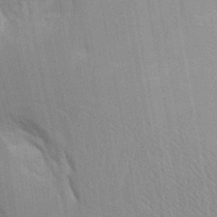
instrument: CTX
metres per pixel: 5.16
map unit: Aa
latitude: 9.8583
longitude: -126.7057
